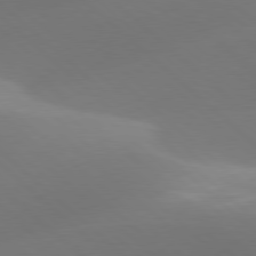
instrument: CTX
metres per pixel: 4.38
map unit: lApd
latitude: 78.0633
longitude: -50.5734
